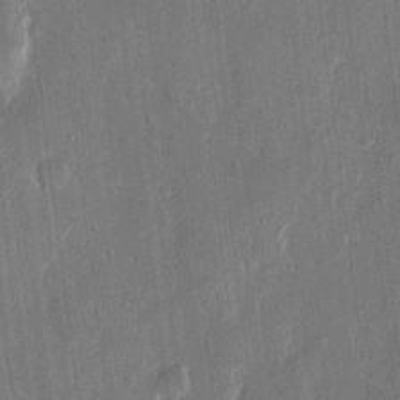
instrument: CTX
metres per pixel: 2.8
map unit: eHh
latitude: 13.5938
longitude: -70.5168
